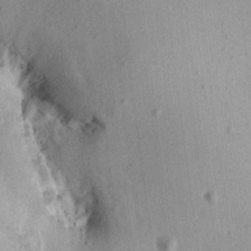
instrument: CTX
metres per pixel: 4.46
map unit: Aa
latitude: 13.0270
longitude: -143.5749
